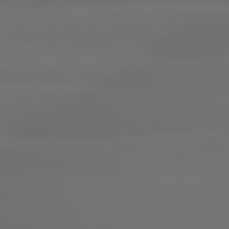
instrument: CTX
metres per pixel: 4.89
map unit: lApd
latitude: 79.4238
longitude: -137.8584
